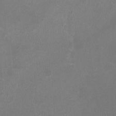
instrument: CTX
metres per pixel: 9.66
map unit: HNhu
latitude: -2.2739
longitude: -0.2900
